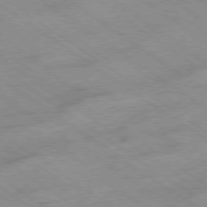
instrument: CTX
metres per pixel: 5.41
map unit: Hpe
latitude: -78.8030
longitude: -21.4427
